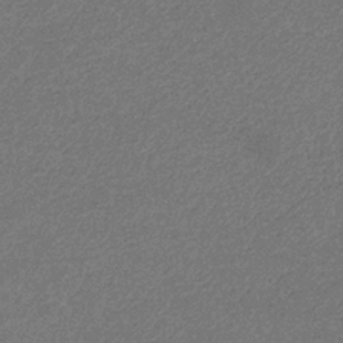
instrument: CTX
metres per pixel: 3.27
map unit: lHb
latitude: -32.8219
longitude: 69.1809
